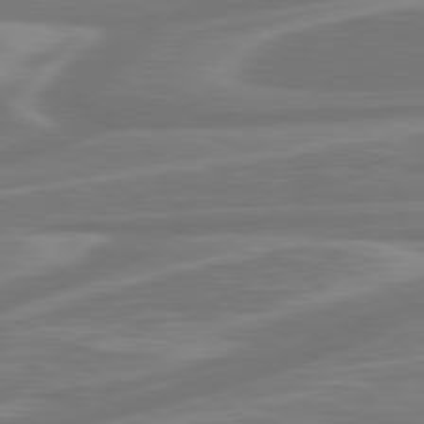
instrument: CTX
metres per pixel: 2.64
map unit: Hpe
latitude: 79.2159
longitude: -126.3845
